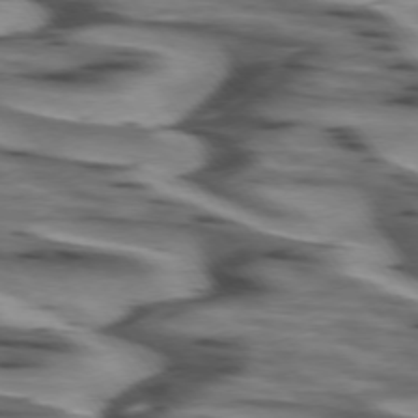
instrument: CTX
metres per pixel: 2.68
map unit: lApd
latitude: 74.6113
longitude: -58.4034
